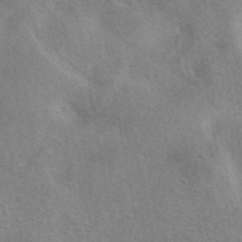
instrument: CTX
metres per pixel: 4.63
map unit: eAb
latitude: 41.4993
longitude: 107.7856
